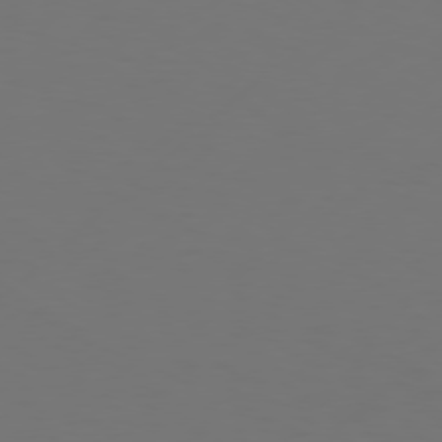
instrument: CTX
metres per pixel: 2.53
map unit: Hpe
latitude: 76.1955
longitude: -131.6883
